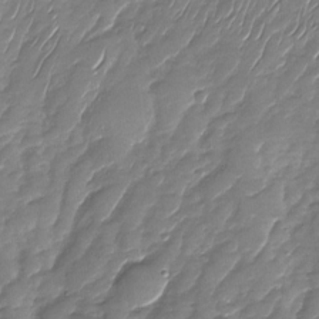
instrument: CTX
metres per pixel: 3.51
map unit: Nhu
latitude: -28.6330
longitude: -65.1970
